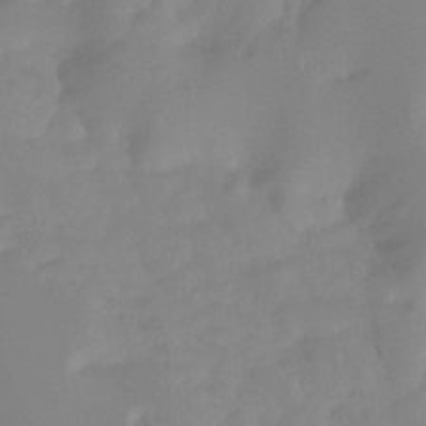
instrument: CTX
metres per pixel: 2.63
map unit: Ht
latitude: -12.9920
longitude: -50.1577
